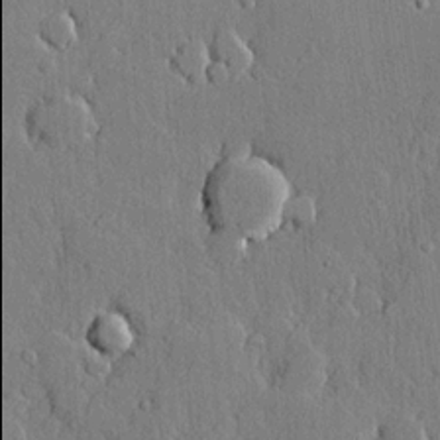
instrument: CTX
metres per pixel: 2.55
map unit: lHvf
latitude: 20.3845
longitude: 146.0094
